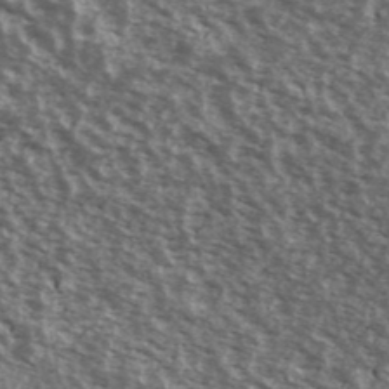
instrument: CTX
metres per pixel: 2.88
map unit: Ave
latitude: 39.8583
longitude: -108.6868
